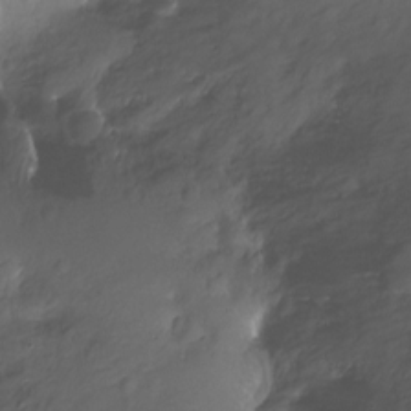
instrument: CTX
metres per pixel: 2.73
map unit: Nhu
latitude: -11.2754
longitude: -35.6694
